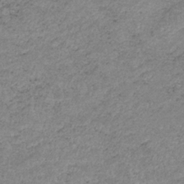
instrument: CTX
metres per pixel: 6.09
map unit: HNb
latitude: -33.8423
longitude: 61.6155
